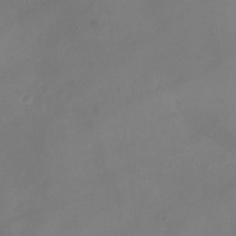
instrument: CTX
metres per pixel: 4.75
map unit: Nhu
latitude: -23.8234
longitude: -70.2711
